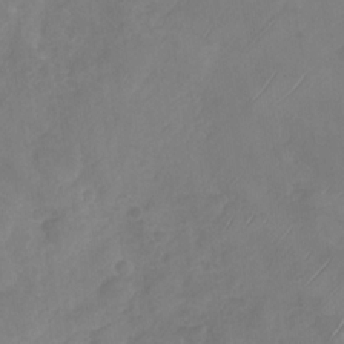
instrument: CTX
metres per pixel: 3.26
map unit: Nhu
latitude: -29.1998
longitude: -63.2915
